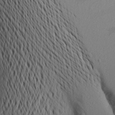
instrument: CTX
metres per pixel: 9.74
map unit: Aa
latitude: 19.4615
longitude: -144.2522
